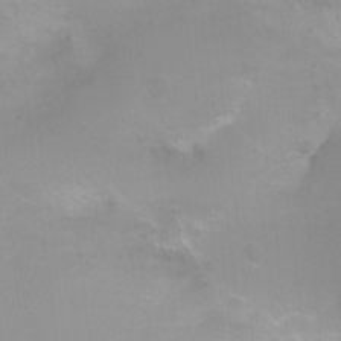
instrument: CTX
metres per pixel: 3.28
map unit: Ht
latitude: -2.5762
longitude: -25.1970
